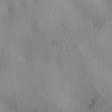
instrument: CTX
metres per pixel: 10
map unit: Aa
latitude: 24.9135
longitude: -143.1781
